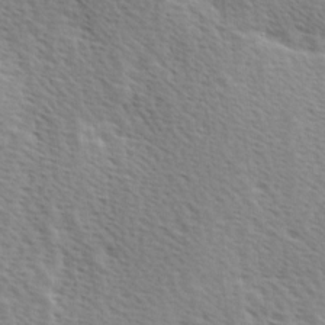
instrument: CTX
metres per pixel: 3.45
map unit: Ave
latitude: 0.4223
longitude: -115.0647
